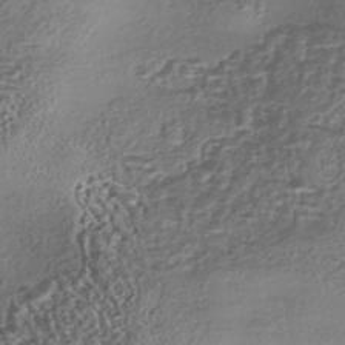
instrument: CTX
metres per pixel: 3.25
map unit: eHh
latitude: -42.8408
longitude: 122.0661
